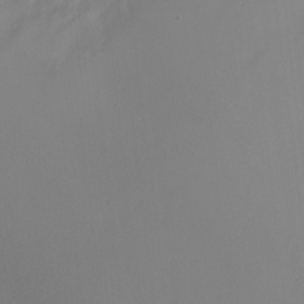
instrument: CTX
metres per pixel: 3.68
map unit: Ht
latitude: -0.6708
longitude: -17.8394
